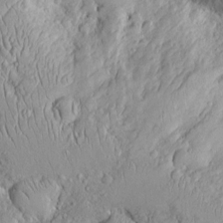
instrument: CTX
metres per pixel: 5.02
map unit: Htu
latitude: -6.0850
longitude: 158.1039
